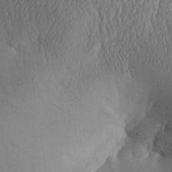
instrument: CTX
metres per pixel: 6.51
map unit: Aa
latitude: 30.3657
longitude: -143.7072
